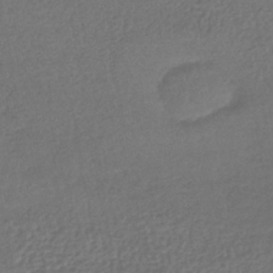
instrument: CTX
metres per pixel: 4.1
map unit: lHb
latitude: -41.3509
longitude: 69.4265
